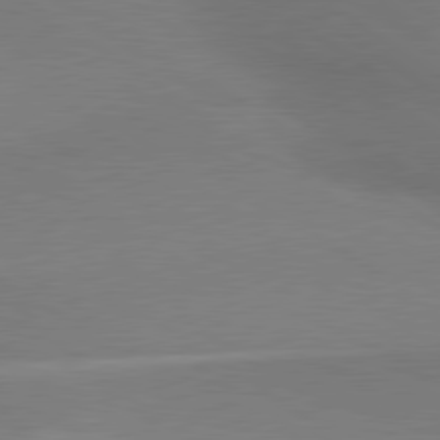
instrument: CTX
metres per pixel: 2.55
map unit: lApd
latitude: 79.8395
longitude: 178.8975
